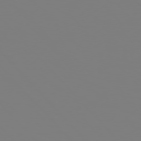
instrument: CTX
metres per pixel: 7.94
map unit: Hpe
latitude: 76.9324
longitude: -160.9702
